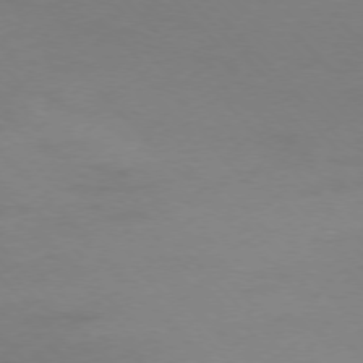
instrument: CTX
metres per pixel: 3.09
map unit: Ap
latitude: -76.8786
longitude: -71.8394
